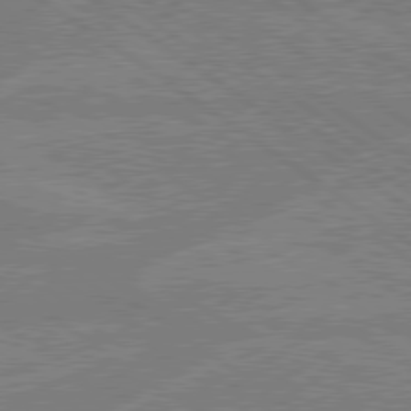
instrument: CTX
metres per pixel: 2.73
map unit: Hpe
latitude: 79.0837
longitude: -132.5168
